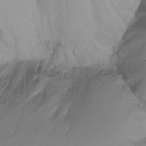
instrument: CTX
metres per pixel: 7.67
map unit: Ht
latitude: -16.3118
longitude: -49.0081
